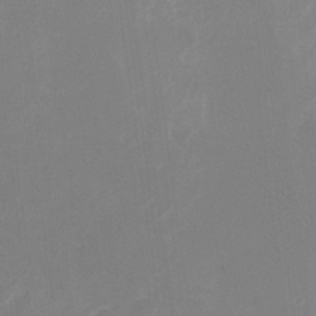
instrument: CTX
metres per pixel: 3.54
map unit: Nhu
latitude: -28.3117
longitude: -66.9702
